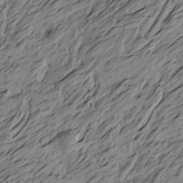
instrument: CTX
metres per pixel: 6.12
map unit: Htu
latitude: -5.2376
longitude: -178.5924
